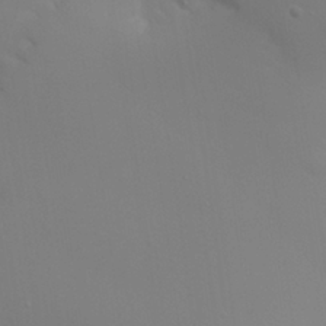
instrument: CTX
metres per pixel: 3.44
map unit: Nhu
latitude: 25.4804
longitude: -56.9891
